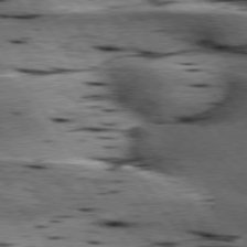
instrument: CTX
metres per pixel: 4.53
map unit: lApd
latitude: 76.6490
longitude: -60.0255
